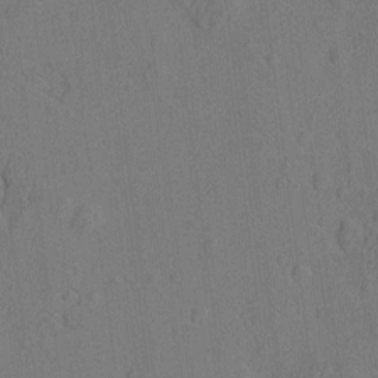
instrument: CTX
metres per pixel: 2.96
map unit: eHh
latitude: -2.8785
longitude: 18.7841
